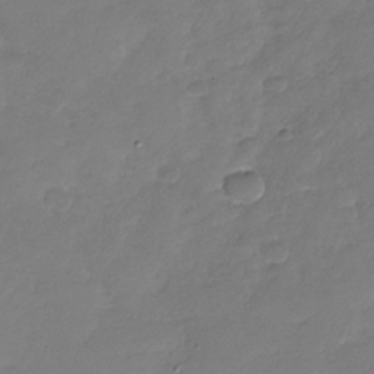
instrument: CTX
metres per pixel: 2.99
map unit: Nhu
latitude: -29.5399
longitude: -61.2537
